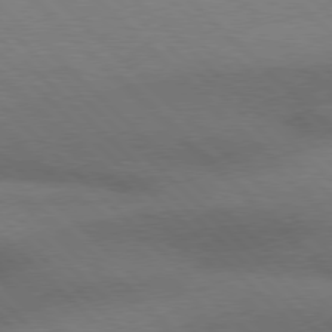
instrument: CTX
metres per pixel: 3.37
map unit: Hpe
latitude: 77.3670
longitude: -156.4034
